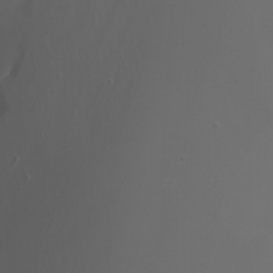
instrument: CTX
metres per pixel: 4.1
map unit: Nhu
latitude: -7.3320
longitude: -84.6302
